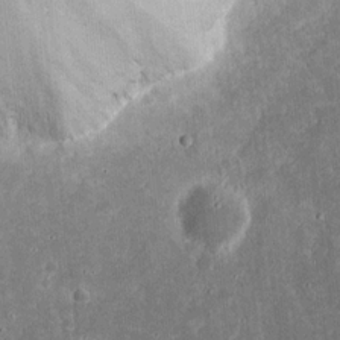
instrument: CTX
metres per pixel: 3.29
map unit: eHh
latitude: 17.0647
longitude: -73.1404
